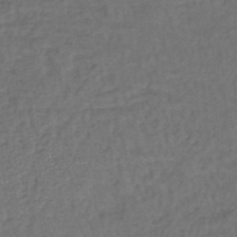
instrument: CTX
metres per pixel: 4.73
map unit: lHb
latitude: -37.5777
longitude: 59.0675
